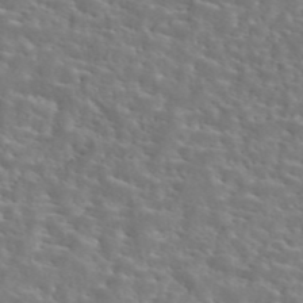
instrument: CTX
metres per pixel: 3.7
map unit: eAb
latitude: 44.8758
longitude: 125.7855
